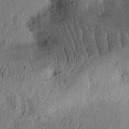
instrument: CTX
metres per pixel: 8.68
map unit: Ht
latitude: 13.9150
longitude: -74.5357
